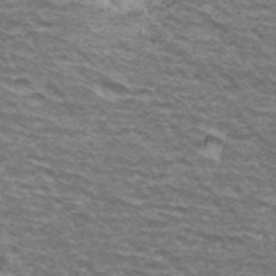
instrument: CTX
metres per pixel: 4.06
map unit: Hto
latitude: 34.8947
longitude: -42.5357
